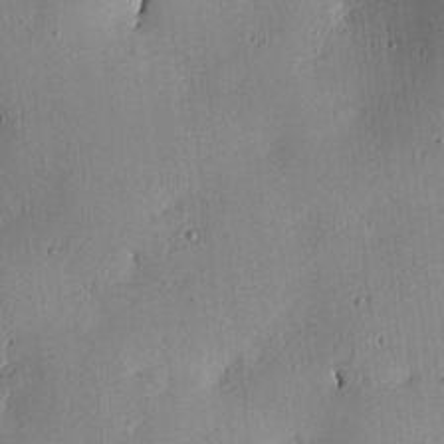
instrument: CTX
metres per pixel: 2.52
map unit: lAa
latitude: 6.5168
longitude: -113.8772
